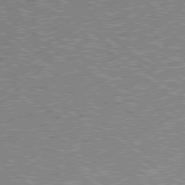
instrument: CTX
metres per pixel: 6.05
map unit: Hpe
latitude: 78.5924
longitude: -169.5938
